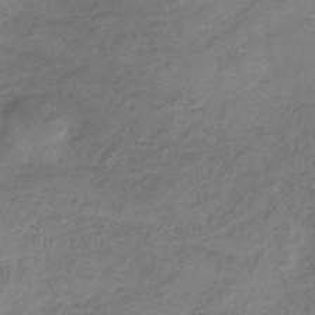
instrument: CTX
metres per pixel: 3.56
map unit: HNb
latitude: -32.2362
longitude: 58.9541
